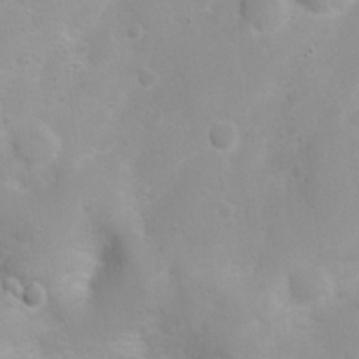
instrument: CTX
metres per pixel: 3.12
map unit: Ht
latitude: 3.7071
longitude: -26.5735
